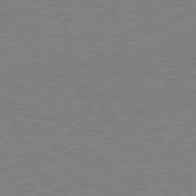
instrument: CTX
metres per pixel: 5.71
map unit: Hpe
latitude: 78.6680
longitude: -166.6679
